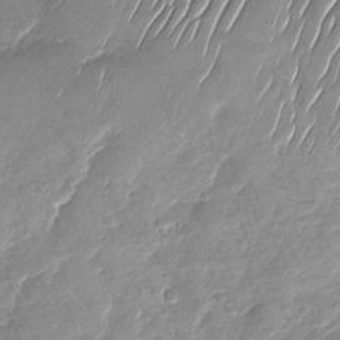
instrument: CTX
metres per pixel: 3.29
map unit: Nhu
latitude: -27.8989
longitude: -62.2334
